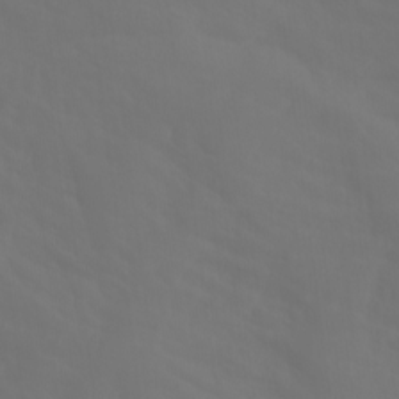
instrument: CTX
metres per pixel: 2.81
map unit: Aa
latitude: -11.3132
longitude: -68.4412
